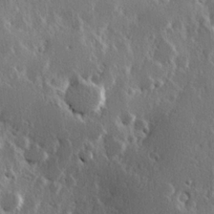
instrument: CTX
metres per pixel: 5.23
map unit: Hve
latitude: 23.6127
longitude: 145.9367
